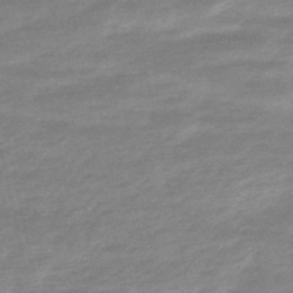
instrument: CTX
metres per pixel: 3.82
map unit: lHb
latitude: -48.0094
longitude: 81.7667
